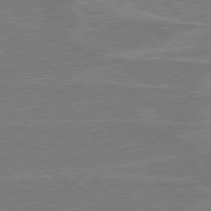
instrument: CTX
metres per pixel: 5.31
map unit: Hpe
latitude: 78.4034
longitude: -129.5938
